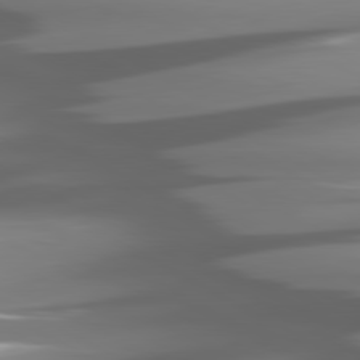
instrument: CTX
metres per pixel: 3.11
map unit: lApd
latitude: 80.7246
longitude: -144.6868
